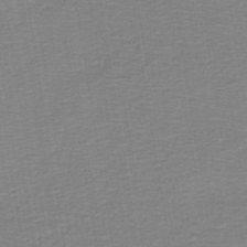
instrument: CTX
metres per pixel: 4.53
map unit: lHb
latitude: -41.3132
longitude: 53.1242
